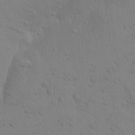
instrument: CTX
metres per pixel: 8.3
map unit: Aa
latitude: 23.0647
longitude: -148.5357
